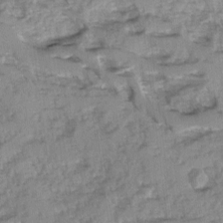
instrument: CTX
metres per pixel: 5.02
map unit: Ave
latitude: 0.1766
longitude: -110.4601
